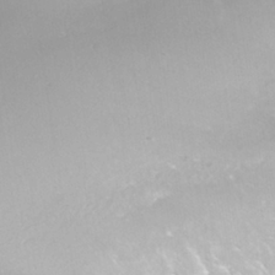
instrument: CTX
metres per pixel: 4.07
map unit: Nhe
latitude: -39.6533
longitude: -116.9892
